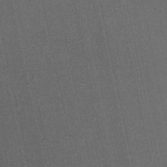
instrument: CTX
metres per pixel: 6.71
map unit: HNhu
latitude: -48.5196
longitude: 99.5399
